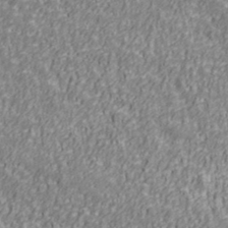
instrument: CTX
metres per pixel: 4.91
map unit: Ave
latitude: 41.4615
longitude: -113.1025
